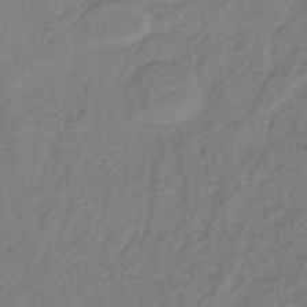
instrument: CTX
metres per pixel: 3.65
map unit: lHb
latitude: -42.0661
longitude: 74.9353
